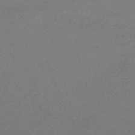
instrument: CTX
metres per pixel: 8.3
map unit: HNhu
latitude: -44.9353
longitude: 93.4454
